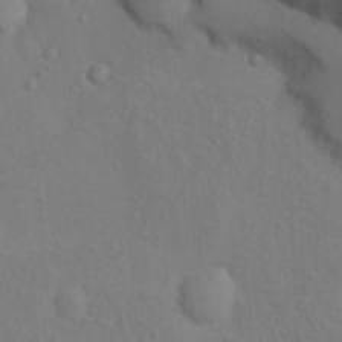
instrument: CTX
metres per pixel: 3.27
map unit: Nhu
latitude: 13.0648
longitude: -28.2900
